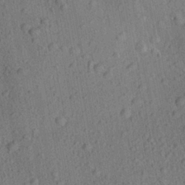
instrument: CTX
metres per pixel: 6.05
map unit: Aa
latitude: 23.1403
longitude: -143.2537
